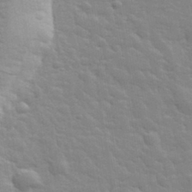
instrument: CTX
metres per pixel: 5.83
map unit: lHvf
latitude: 34.1388
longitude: -82.4601
